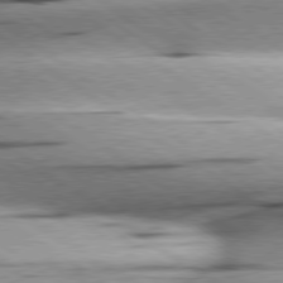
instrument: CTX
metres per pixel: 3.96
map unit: lApd
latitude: 79.1214
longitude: -155.7638
